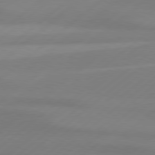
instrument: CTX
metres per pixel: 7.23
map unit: Hpe
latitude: 78.6869
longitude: -131.8962
